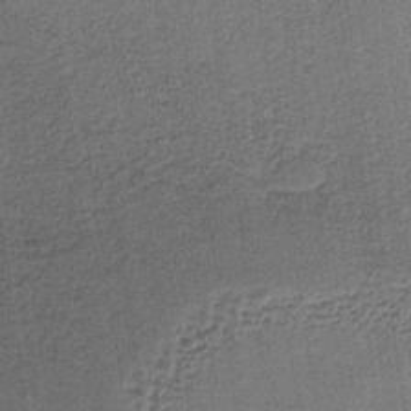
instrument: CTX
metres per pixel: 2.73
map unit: lHb
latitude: -34.4818
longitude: 62.9919
